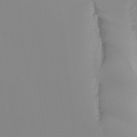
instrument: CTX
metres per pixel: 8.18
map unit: Ht
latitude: -15.3699
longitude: -52.2334
